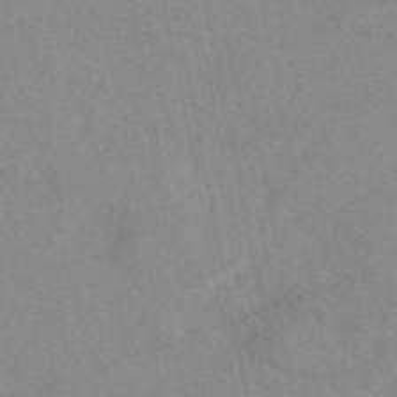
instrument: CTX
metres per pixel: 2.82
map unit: eAb
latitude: 48.2711
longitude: 111.1809
